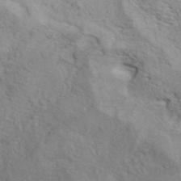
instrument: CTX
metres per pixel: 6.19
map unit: ANa
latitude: 41.8205
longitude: 51.4832
